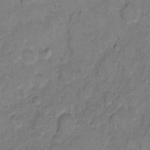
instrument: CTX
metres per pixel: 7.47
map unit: eHh
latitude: 9.9528
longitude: -64.4223
